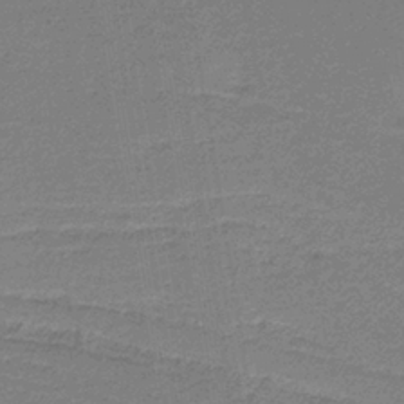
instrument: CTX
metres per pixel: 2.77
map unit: HNb
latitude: -35.5588
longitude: 59.7477
